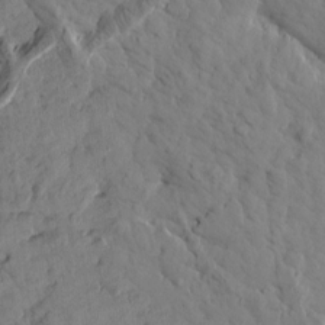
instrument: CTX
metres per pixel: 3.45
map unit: Htu
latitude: 2.1200
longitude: 178.2739
